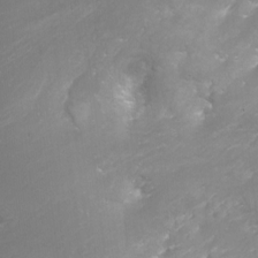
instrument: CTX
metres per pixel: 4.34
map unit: Nhu
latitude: -6.1417
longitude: -49.5749
